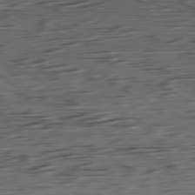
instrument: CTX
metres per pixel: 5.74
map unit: Ap
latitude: -80.8597
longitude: -96.1011
